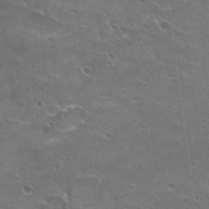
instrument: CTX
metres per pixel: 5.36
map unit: Hto
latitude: 23.1025
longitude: -41.6693
